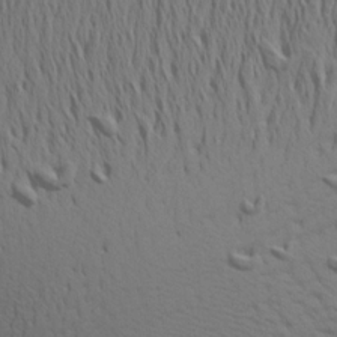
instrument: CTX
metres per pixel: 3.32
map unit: Aa
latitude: 16.8947
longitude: -144.5168
